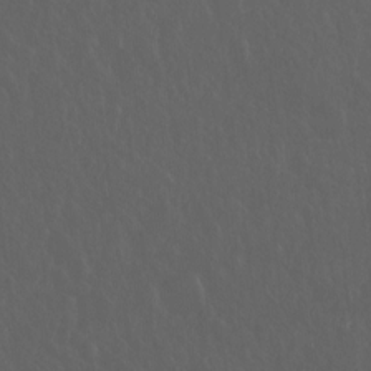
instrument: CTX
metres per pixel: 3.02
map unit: Hto
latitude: -7.8611
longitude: -45.2348
